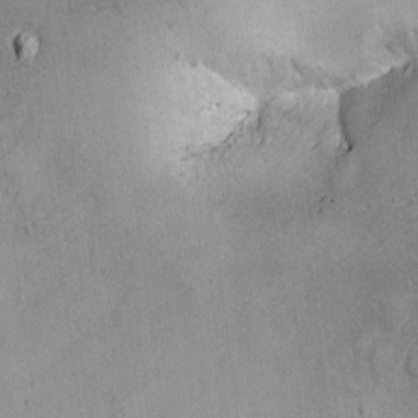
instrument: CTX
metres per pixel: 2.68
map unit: Ave
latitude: -7.4265
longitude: -118.8758
